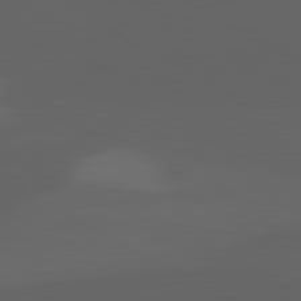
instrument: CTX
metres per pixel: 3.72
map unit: lApd
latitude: 82.1199
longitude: 131.4265
